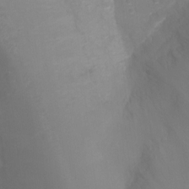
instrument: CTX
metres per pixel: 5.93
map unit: Ht
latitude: -8.1039
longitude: -34.9891
